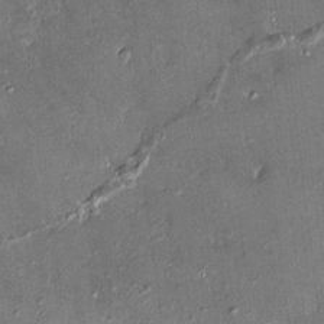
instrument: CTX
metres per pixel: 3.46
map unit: HNhu
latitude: 3.6883
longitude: 7.1431
